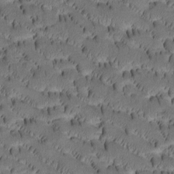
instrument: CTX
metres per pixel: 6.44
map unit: Htu
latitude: -3.4076
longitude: 172.3306
